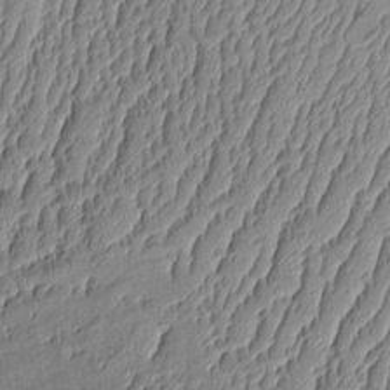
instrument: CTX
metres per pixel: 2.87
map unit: Aa
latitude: 9.4804
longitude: -128.9891
